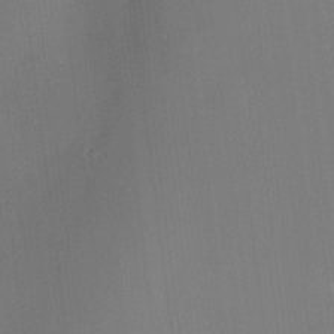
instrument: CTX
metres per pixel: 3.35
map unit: HNhu
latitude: 6.1389
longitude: 10.6330
